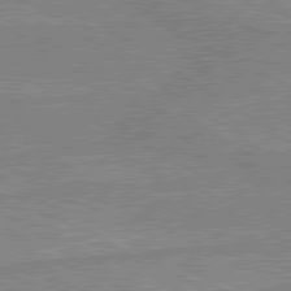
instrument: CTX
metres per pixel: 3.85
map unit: lApd
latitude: 80.1578
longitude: -174.1956
